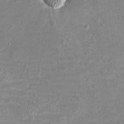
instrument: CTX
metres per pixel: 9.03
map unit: eHh
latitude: -3.4643
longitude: -74.9703
